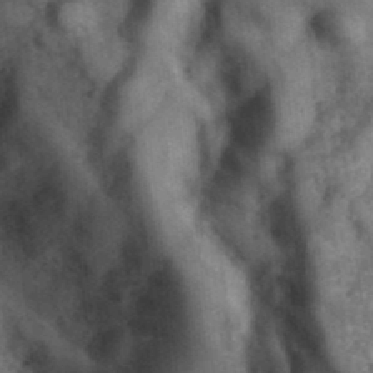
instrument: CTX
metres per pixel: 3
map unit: Hve
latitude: 33.1781
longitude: 151.2376
